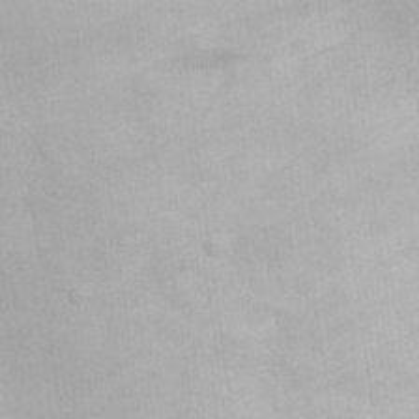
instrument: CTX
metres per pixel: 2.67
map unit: eHh
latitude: 18.2144
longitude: -72.5735
